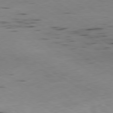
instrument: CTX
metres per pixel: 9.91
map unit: Ap
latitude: -79.7666
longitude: -100.6113
